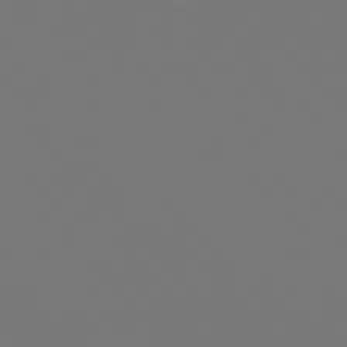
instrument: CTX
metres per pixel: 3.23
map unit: Hpe
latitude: 77.4804
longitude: -170.6679
